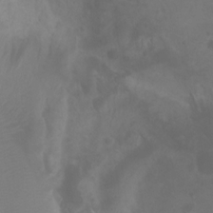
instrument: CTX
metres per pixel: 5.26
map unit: Ht
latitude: 1.8394
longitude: -21.1781
